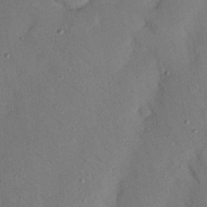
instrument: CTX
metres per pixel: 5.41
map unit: Nhu
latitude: 25.0647
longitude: -73.3671
